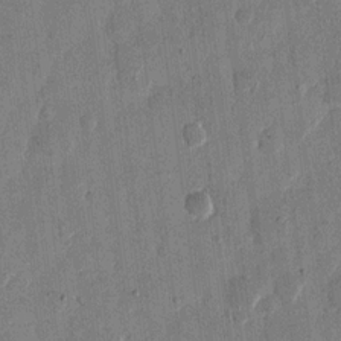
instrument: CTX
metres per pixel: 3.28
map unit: eHh
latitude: 12.7246
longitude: -68.5168
